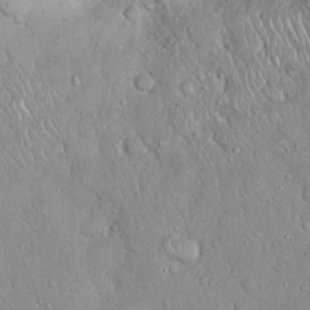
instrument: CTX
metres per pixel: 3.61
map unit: eHh
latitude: 21.3860
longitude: -58.7813
